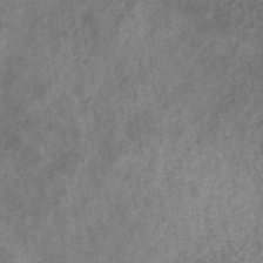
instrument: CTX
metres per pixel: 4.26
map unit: eHb
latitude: -31.2376
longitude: 71.4643
